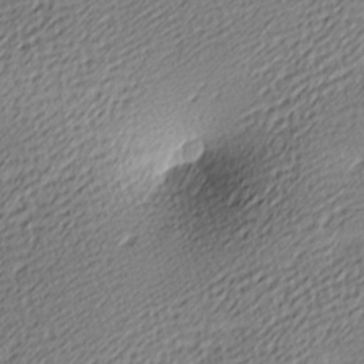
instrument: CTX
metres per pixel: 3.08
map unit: lAa
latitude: -10.1606
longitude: -126.2145
